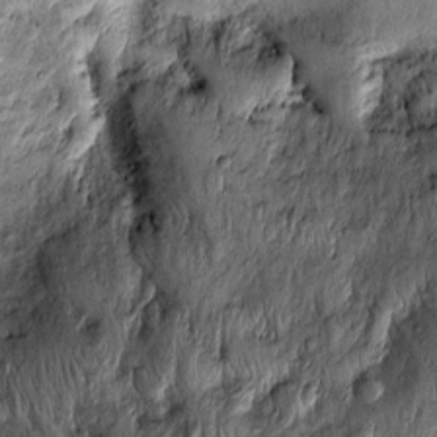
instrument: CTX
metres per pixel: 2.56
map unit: Htu
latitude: -4.7274
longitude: 159.2565
